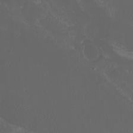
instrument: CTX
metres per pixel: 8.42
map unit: Nhu
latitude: -6.8408
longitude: -76.2144
